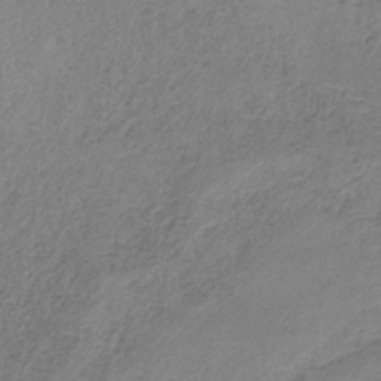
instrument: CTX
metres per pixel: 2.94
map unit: HNb
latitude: -33.2943
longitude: 56.3495
